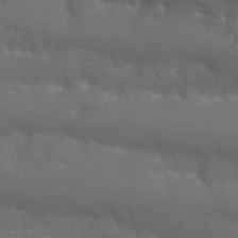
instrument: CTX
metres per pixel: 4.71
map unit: Nhu
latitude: 24.4412
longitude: -61.2726
